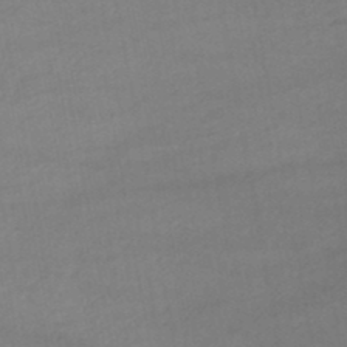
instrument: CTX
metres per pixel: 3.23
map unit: lHb
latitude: -45.8045
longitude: 67.5588
